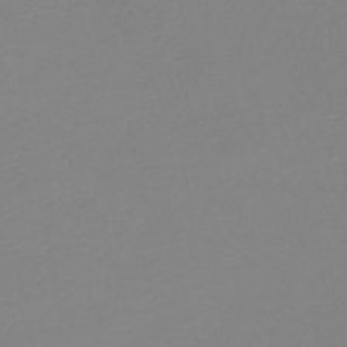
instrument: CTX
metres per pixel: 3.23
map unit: HNb
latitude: -45.0675
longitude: 55.5210
